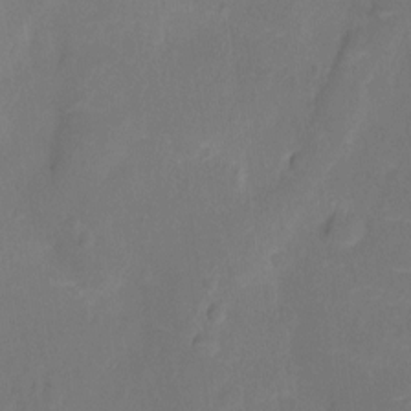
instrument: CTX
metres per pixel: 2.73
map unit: Nhu
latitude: -14.1417
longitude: -24.6679
